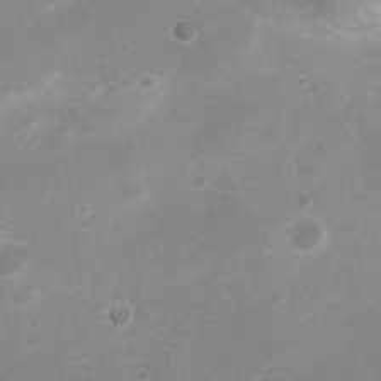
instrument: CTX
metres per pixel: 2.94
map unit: Nhu
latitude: 4.6301
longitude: -25.1025
